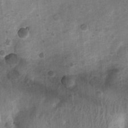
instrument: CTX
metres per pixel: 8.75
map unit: Nhu
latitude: 7.1025
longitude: -23.1970
